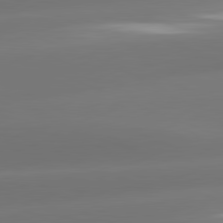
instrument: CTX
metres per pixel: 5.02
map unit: lApd
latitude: 81.4993
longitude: -161.8961
